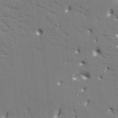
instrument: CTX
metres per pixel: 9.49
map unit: HNhu
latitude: 8.1011
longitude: -4.8758
